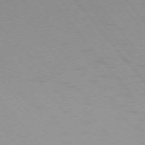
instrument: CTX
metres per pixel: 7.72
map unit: Ap
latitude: -76.8975
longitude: -64.5735
